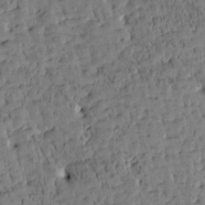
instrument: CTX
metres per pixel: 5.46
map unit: Htu
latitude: -3.3698
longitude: 175.4832
